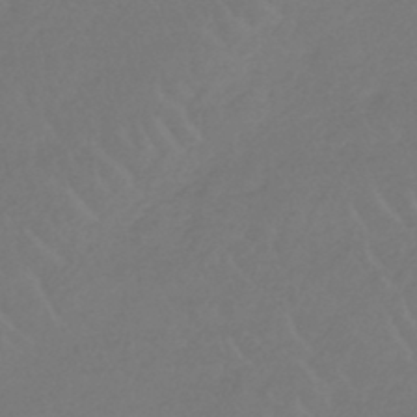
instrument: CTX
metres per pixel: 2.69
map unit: lHb
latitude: -45.1053
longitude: 69.0297
